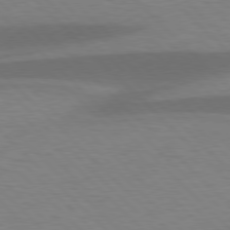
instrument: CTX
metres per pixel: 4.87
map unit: lApd
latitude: 77.5182
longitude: -59.9528
